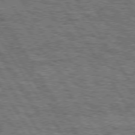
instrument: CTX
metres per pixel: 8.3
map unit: Hpe
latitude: 75.2915
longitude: -154.8758
